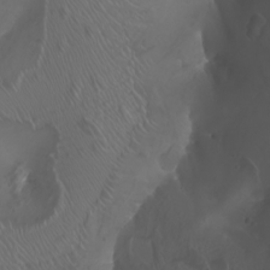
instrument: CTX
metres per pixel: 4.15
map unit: Nhu
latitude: -8.3873
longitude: -92.8569
